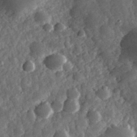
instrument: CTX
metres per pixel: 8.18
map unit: eHh
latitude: 31.4049
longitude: -69.7261
